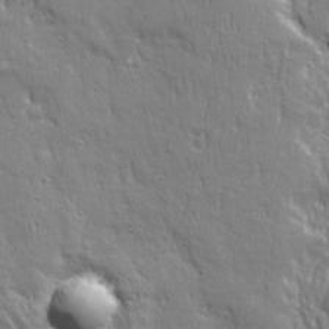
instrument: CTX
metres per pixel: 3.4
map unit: Ave
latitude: 22.1767
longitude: -134.9891
